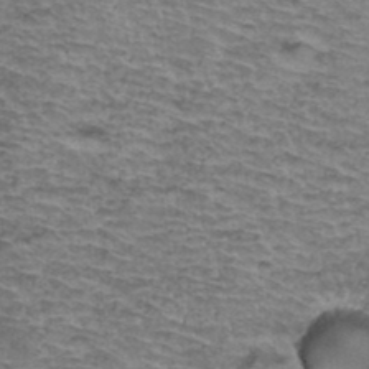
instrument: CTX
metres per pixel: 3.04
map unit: Hto
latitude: 36.9136
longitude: -43.2726
